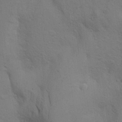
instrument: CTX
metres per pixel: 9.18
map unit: Aa
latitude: 23.8961
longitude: -148.6679
